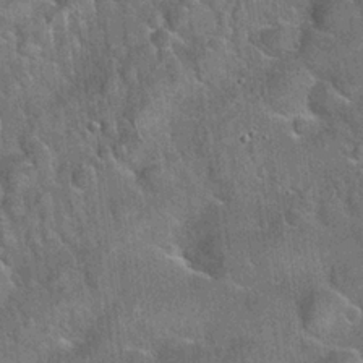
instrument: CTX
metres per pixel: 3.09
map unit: Hto
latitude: 21.5371
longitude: -51.8772
